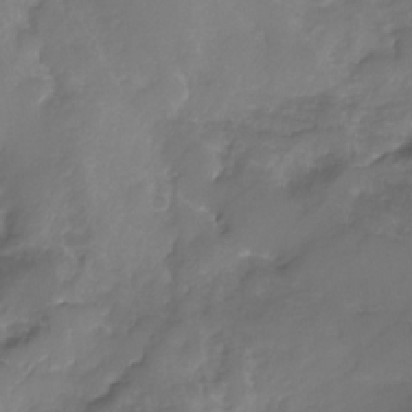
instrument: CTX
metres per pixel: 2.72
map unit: Nhe
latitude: -32.7464
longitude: -93.8394
